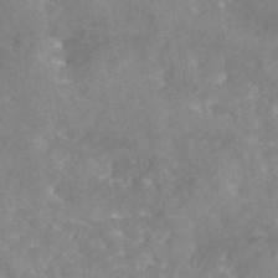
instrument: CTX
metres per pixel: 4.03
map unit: eAb
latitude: 45.4993
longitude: 126.3495
